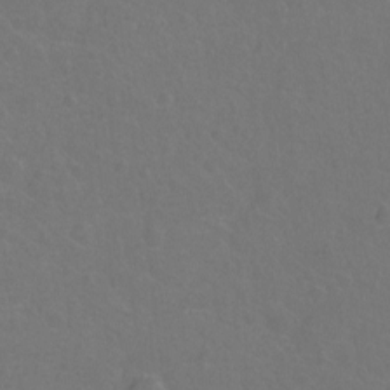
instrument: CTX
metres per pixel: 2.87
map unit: Hto
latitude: -2.7274
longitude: -34.8758
